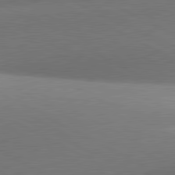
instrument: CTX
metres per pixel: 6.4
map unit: lApd
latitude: 81.3482
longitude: 135.7478
